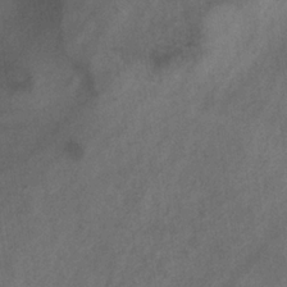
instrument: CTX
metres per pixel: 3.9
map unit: eHb
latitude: -30.7841
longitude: 63.5210
